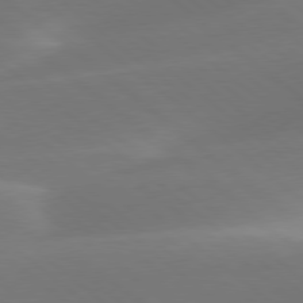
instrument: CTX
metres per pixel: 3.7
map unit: lApd
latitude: 78.3468
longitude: -51.8205
